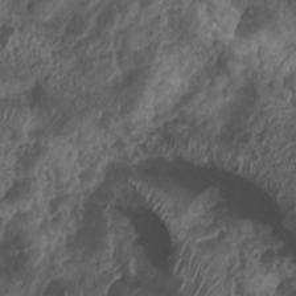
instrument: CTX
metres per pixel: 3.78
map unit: Nhu
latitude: 7.4615
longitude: -21.4426
